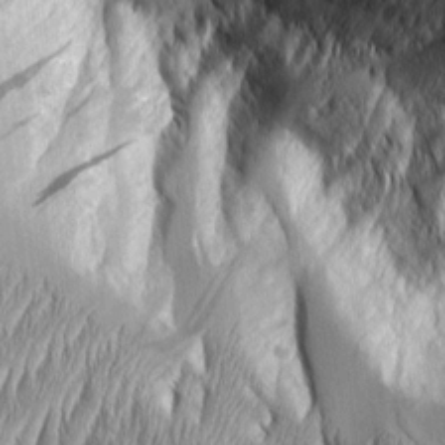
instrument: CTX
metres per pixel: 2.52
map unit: Aa
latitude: 8.5735
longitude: -129.4804
